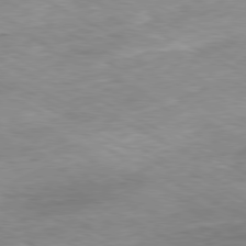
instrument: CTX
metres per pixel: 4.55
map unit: Ap
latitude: -80.5385
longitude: -80.3467
